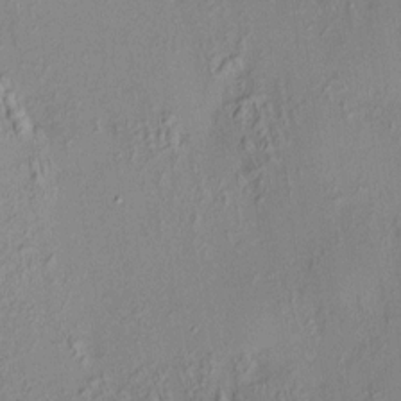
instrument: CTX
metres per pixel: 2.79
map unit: HNhu
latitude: 7.5371
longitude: 14.3496
